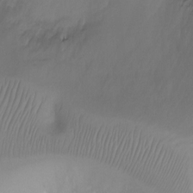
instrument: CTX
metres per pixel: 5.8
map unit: Ht
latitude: -2.5951
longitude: -28.9513
